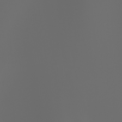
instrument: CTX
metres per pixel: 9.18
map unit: Ht
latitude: -3.9367
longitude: -61.4804
